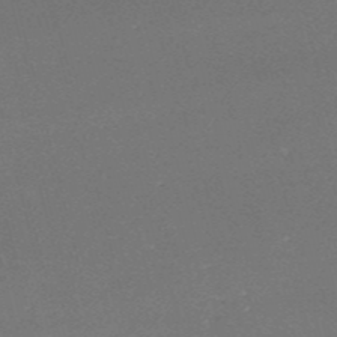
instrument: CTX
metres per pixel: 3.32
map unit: HNb
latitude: -51.4832
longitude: -41.4048
